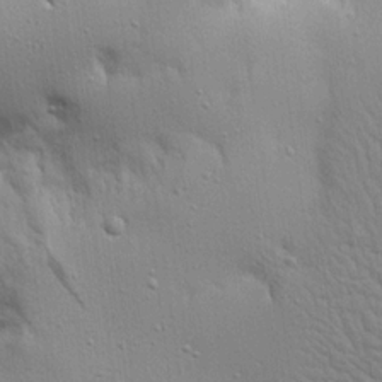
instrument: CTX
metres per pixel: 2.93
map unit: Aa
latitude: 18.7057
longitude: -141.5938
